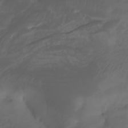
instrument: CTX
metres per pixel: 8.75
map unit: Aa
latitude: -7.5399
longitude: -79.8961
